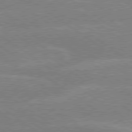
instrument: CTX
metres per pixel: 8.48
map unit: lApd
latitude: 79.1970
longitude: -132.3278
